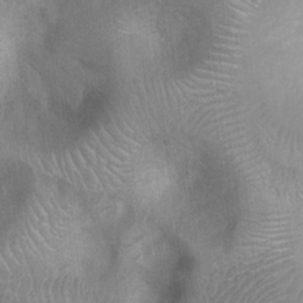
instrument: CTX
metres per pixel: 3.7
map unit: Ht
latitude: 3.1970
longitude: -26.7246
